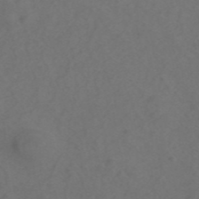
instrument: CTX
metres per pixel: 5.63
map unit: ANa
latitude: 43.8206
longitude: 27.1620
